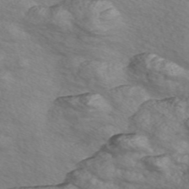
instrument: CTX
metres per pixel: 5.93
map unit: Nve
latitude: -57.0864
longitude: 55.0676
